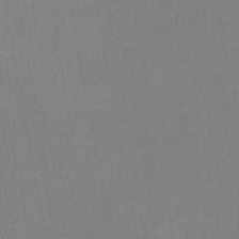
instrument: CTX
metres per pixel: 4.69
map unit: HNb
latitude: -51.8422
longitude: -50.2522
